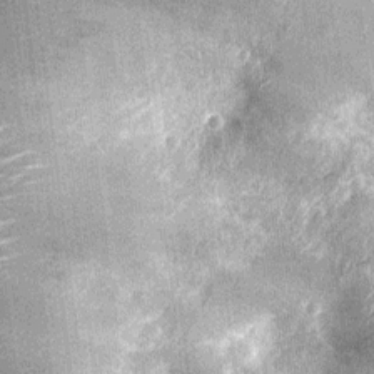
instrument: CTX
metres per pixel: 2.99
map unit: Nhu
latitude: -12.4440
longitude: -22.5924
